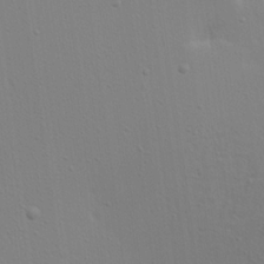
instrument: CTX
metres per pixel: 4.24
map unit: Aa
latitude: 21.1781
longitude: -142.5924
